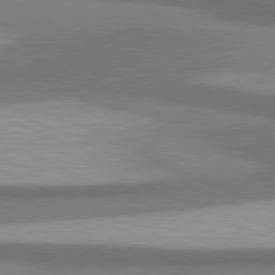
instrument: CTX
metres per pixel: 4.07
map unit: lApd
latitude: 81.4048
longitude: 171.0487
